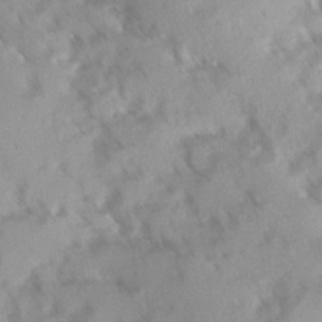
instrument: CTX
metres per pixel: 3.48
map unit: Ave
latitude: 10.1767
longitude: -102.9702
